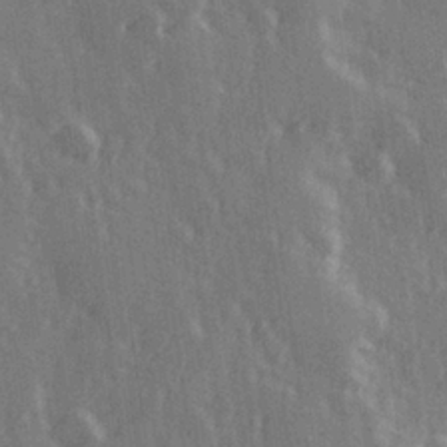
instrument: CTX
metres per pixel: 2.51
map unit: Hve
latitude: 26.6113
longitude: 147.0108
